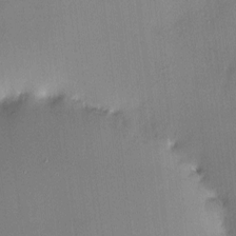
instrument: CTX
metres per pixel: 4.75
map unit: HNhu
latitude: 4.8947
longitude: 11.0675
